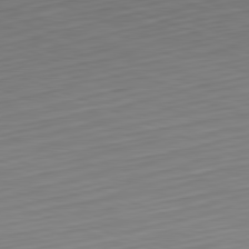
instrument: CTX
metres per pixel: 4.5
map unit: Hpe
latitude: -82.2739
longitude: 14.9353
